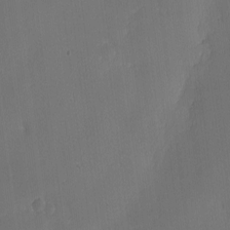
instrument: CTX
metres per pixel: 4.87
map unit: eHh
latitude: -7.6722
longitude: -69.5182
